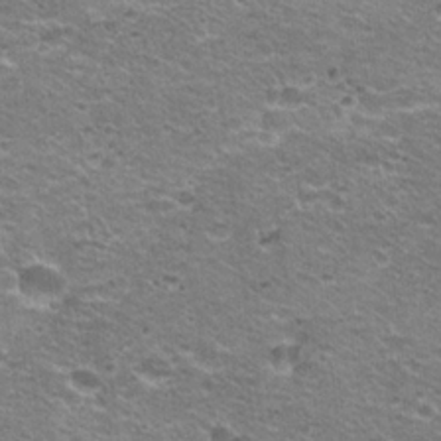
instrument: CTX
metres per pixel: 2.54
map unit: Hto
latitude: 21.2159
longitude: -32.9514
